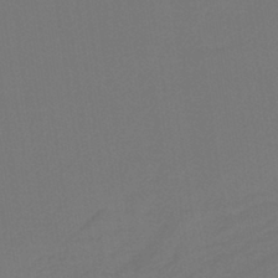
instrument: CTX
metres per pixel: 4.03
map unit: HNb
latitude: -37.8989
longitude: 54.9164
